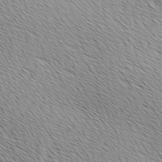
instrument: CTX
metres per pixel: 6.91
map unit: Ave
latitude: 9.9906
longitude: -107.4804
